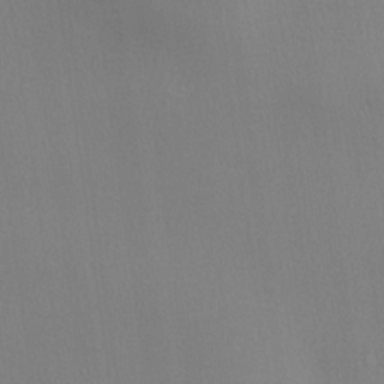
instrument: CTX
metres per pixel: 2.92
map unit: lHvf
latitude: 21.6883
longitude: 141.1431
